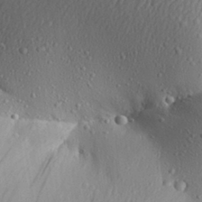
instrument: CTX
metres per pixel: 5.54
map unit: Aa
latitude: 30.9136
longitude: -134.7246
